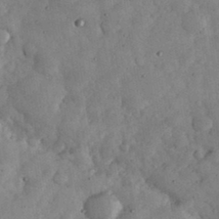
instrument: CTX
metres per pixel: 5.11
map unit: eHh
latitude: 34.1388
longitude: -69.2726
